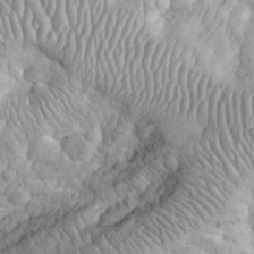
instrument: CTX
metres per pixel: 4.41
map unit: eHh
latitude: 32.0822
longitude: -65.3860
